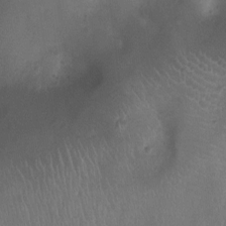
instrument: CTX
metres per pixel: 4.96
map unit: Ht
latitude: -9.2754
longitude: -21.5182
